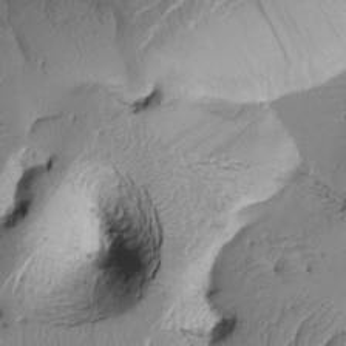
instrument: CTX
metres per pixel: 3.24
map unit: Htu
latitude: 2.2900
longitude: 177.2754
